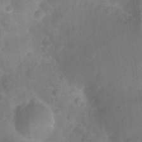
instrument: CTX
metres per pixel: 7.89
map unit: Nhu
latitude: 26.8947
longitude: -56.7624
